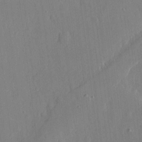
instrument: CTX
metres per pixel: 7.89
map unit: eHh
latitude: 4.5168
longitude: -72.7625
